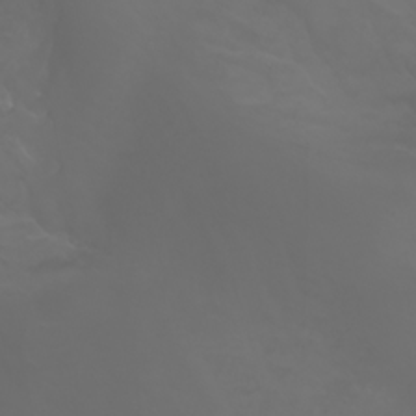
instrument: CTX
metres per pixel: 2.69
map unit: Nhu
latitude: -7.6722
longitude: -84.5924
